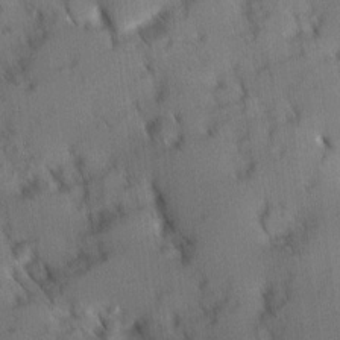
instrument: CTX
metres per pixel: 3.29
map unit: Ave
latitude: 8.5735
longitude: -103.8394
